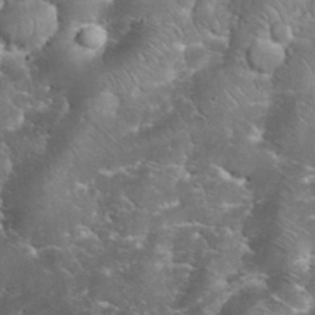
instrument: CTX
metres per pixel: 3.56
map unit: eHh
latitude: 34.1388
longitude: -65.5371
